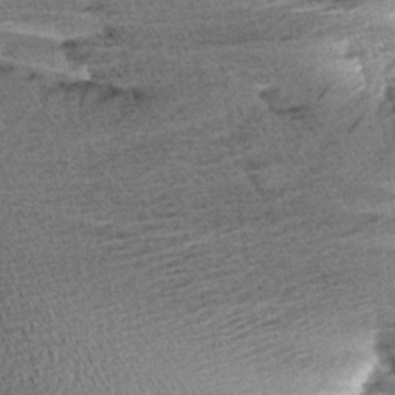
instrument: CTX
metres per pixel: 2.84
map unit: Aa
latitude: 7.0269
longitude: -137.7261
